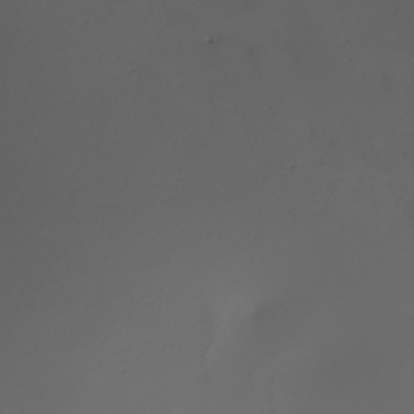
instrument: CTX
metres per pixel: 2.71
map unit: Nhu
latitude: -8.7085
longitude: -93.5182
